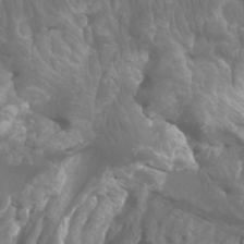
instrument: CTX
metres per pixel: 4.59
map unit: Htu
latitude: -5.3509
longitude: -75.5182
